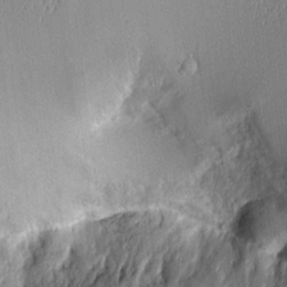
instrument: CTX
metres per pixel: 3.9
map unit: Aa
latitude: 10.0255
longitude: -128.2522
